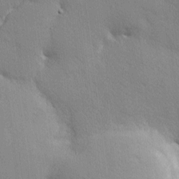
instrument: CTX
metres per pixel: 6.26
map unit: Nhu
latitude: 2.1766
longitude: -75.1781
